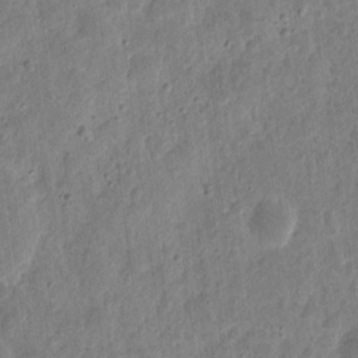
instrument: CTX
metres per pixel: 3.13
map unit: eHh
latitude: 10.1956
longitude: -73.3293
